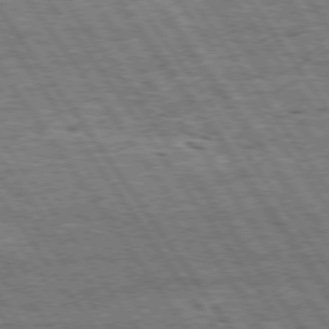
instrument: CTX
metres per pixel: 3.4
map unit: Hpe
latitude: 74.4790
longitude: -151.0458
